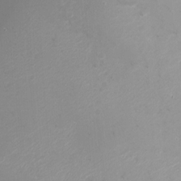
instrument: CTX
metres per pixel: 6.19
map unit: Ht
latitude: -3.1431
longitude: -33.4615
